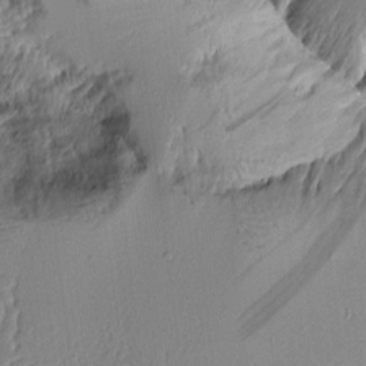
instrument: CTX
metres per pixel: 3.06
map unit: Aa
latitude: 10.5357
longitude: -127.2159
